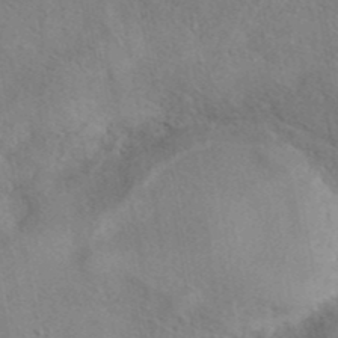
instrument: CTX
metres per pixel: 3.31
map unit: eAb
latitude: 41.3103
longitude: 104.0850
